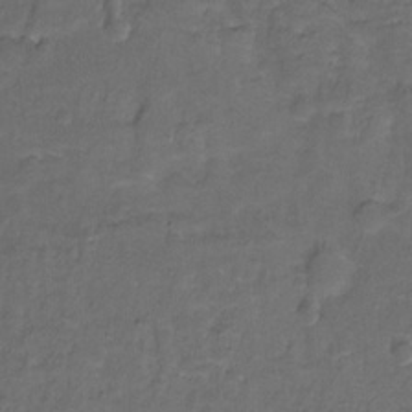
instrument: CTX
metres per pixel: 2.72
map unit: Hto
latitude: -11.3699
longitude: -38.9514
